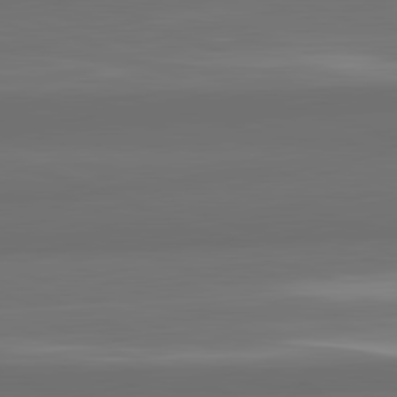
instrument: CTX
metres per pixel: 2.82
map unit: lApd
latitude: 82.1388
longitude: -171.1403
